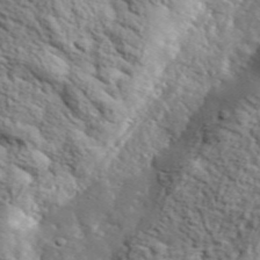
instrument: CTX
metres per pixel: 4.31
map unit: lHvf
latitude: 36.4979
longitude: -86.6679
